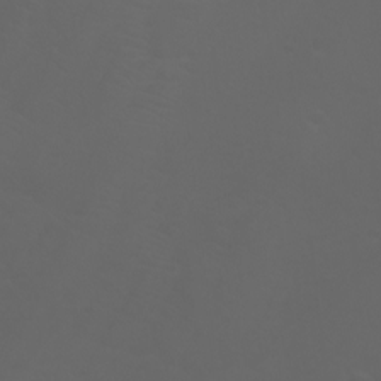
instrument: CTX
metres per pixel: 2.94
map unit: Aa
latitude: -6.8408
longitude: -72.1767
